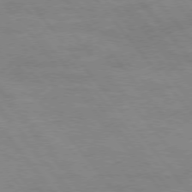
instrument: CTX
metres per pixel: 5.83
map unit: Hpe
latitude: 75.1214
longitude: -141.8205
